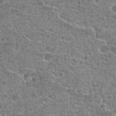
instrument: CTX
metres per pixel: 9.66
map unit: Hto
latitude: 20.3845
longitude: -42.6113
